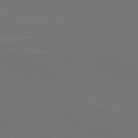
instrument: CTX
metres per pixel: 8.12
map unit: Hpe
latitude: 77.2159
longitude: -135.0080
